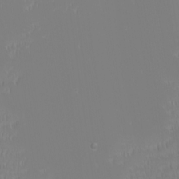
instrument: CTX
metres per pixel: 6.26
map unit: Nhu
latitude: -6.6896
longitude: -82.6301
